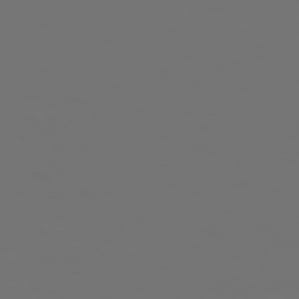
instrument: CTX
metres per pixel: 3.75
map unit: Ap
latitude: -77.1809
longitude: -61.8772
